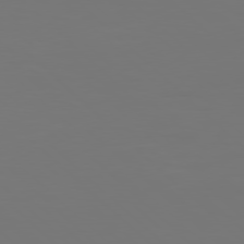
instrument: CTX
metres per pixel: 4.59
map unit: Hpe
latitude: 77.8394
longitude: -171.5938
